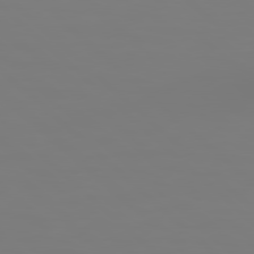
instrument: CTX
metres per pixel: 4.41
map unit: Hpe
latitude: 78.5735
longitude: 178.8219
